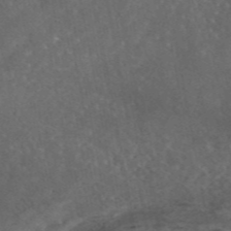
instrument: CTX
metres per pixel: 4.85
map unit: eAb
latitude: 45.5182
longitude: 124.0661
